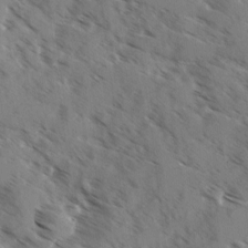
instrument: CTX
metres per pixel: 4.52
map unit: Ave
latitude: 0.7813
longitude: -110.8947
